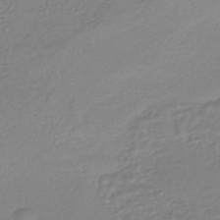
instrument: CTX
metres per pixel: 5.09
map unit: HNhu
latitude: -46.2739
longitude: 98.2739
